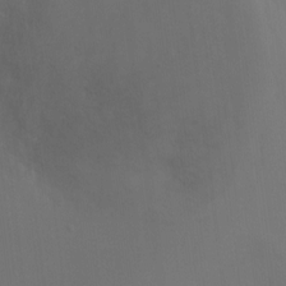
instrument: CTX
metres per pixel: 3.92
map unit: Ht
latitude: -3.0864
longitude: -28.2711
